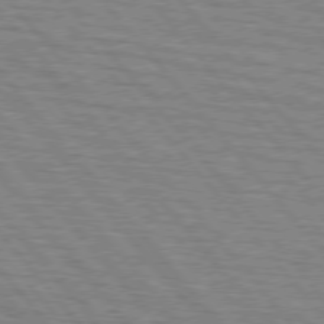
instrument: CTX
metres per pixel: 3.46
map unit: lApd
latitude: 76.0633
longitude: -76.4034
